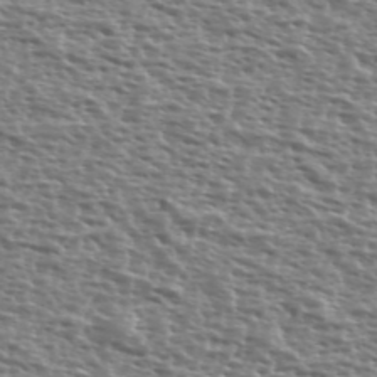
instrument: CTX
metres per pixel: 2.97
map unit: Ave
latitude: 39.3482
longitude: -112.0444
